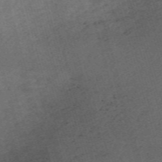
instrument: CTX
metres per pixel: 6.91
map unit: Nve
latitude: -59.5021
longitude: 65.2754
